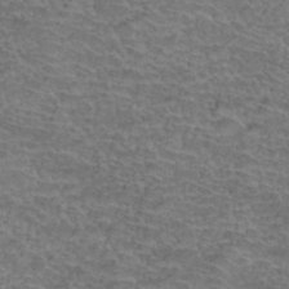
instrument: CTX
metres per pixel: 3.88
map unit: Hto
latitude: 37.8206
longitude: -42.1200
